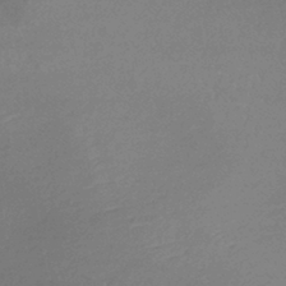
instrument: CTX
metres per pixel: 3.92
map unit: lHb
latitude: -36.8408
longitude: 68.8974
